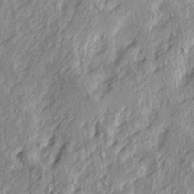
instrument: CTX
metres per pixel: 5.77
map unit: Ave
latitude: 15.6127
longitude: -137.6316
